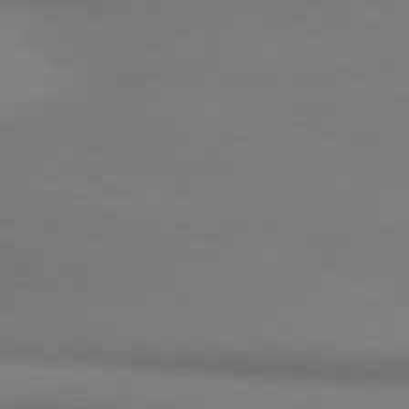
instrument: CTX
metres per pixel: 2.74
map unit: lApd
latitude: 80.8569
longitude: 162.7652
